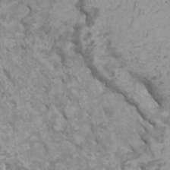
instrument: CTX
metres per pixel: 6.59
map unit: HNhu
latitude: 2.1578
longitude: -1.2726
